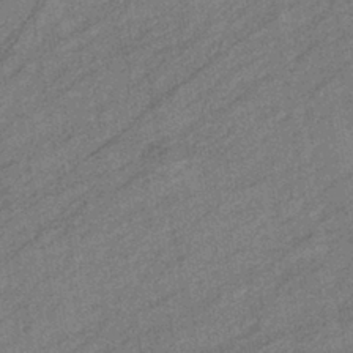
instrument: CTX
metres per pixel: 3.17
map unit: eHb
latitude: -40.7085
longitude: 82.2739
